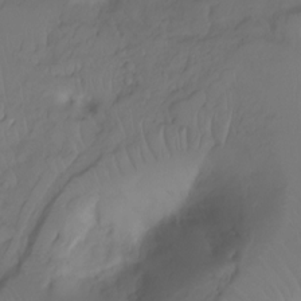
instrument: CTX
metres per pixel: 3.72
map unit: Ht
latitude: -7.5021
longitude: -29.8583
